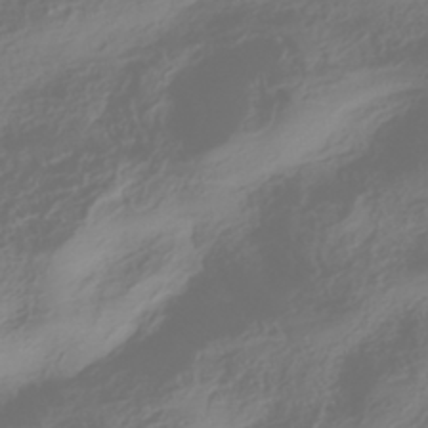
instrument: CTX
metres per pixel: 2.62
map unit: HNhu
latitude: -42.2928
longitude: 106.3118
